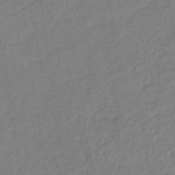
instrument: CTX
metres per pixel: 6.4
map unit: lHb
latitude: -38.1417
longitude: 63.2942
